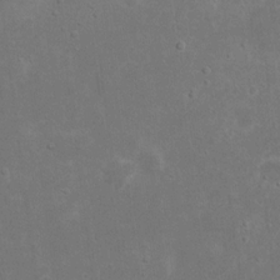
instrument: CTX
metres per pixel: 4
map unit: eHh
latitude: 17.4426
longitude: -72.3090
